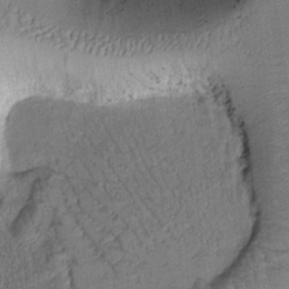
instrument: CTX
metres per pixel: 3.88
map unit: Htu
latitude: -1.0865
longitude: 173.0675
